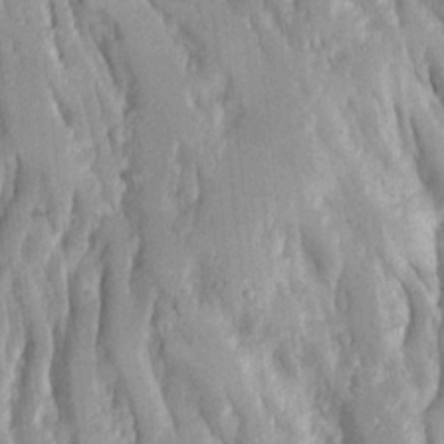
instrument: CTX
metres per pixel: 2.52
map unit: Ave
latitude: 23.1025
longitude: -133.8205
